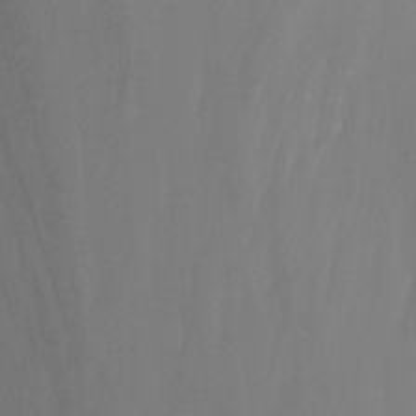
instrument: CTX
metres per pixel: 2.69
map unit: Nhu
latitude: -12.1417
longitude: -49.9339
